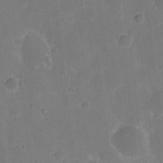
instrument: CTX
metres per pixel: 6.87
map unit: eHh
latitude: 5.7450
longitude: -66.1955
